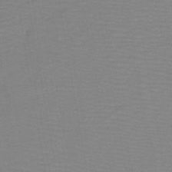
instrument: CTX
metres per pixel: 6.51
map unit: lHb
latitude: -40.9353
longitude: 52.7841
